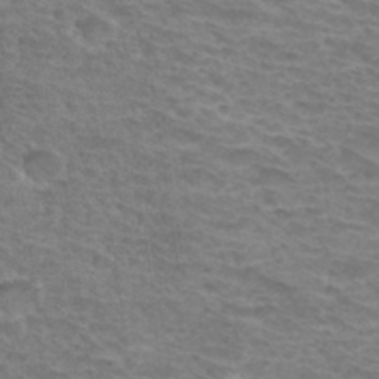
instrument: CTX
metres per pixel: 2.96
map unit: Hto
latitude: 33.5371
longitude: -41.5749
